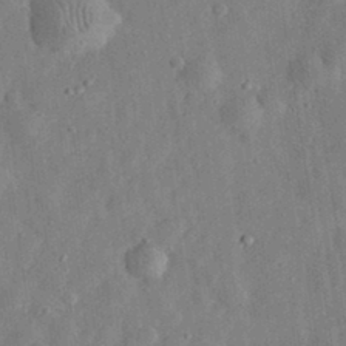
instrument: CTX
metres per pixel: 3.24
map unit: eHh
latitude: 33.0081
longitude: -75.5371
